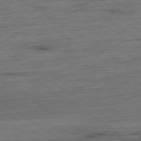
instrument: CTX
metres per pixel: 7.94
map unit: Hpe
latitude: -79.3887
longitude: 12.9542
